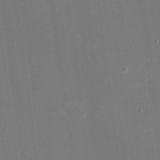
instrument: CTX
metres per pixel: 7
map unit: eHh
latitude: 18.8380
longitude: -70.6679
